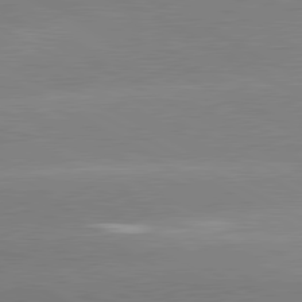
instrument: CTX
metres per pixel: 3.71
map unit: lApd
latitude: 80.9514
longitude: -150.1011
